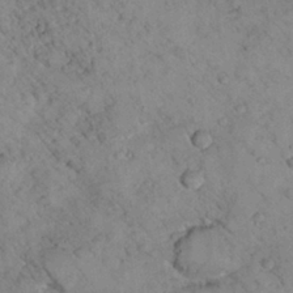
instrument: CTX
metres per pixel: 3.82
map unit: lHvf
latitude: 13.6883
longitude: 178.8597
